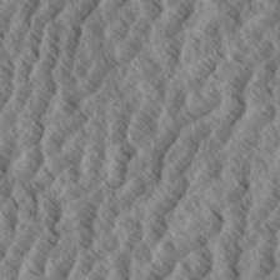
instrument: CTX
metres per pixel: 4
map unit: eHh
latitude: 34.3089
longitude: -139.5371
